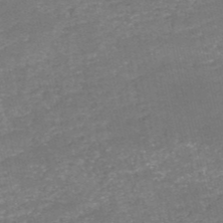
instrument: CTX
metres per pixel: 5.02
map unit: HNb
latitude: -50.8219
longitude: -49.1214
